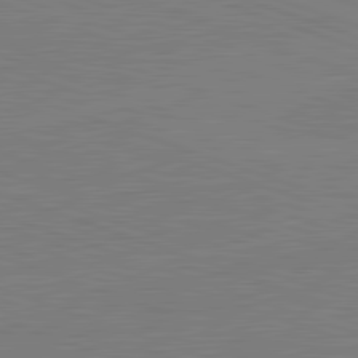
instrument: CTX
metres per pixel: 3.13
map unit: lApd
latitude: 82.1766
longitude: -159.5371
